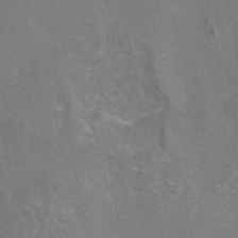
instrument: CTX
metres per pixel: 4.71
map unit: eAb
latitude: 45.6127
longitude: 109.0297
